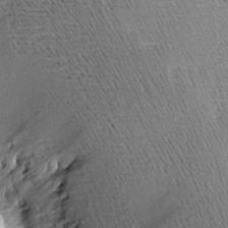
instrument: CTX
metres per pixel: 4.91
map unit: Aa
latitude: 9.1970
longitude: -141.2725
